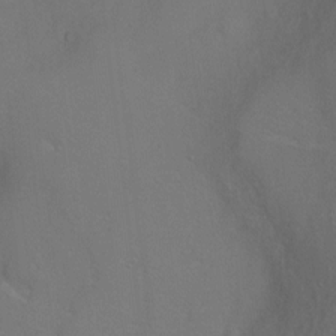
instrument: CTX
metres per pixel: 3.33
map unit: Ht
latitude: 0.7624
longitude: -35.5938
